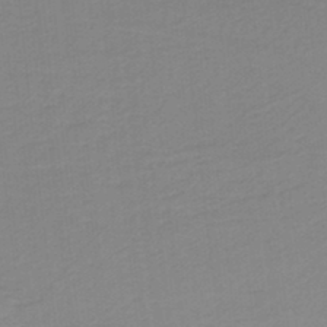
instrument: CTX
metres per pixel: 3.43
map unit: HNb
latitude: -36.7085
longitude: 55.9745
